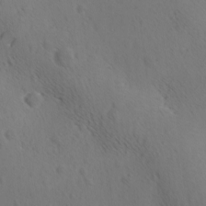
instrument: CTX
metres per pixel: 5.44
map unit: Ave
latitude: -8.7085
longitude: -121.5749
